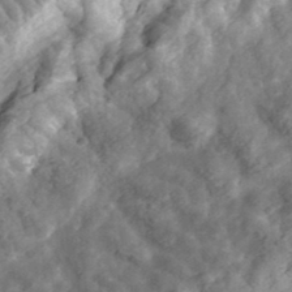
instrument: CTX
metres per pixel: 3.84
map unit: eHh
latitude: 35.7260
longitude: -79.2915
